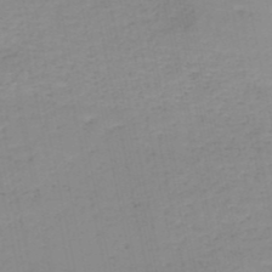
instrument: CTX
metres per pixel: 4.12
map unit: HNb
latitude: -50.9353
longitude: -50.8380
